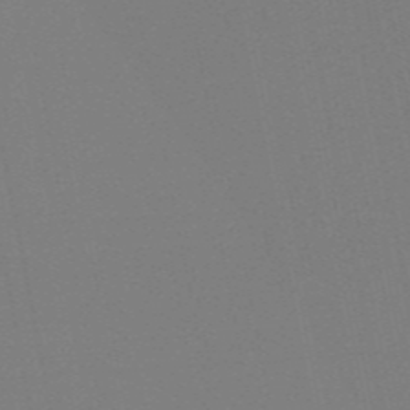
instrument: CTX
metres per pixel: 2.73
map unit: HNb
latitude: -55.0109
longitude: -39.3104
